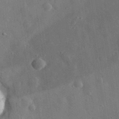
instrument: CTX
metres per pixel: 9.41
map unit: eHh
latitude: 31.8584
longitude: -77.8394
